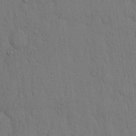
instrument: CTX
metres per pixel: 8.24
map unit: Hto
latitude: 12.1767
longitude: -56.1955
